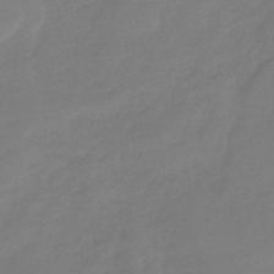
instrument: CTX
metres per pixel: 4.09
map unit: eHb
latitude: -41.4643
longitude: 84.3684
